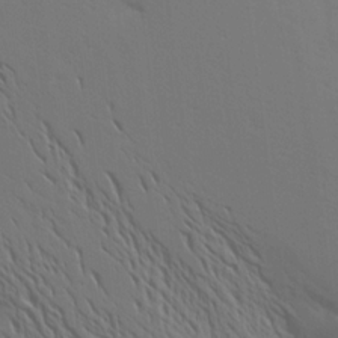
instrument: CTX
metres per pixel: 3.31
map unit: Aa
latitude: 16.5168
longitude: -147.6505
